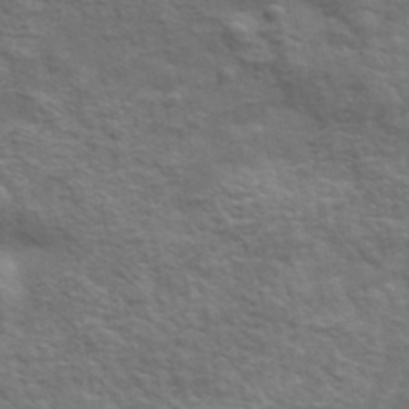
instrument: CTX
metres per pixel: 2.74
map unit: eHh
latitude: 36.5735
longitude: -81.2348
